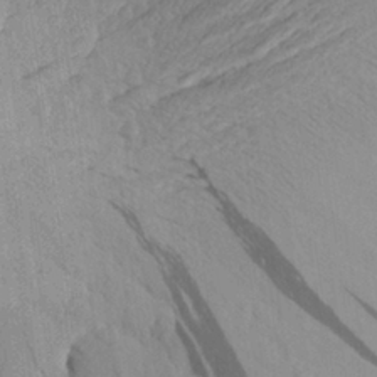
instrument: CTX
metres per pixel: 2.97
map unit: Aa
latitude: 25.8205
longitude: -145.0080
